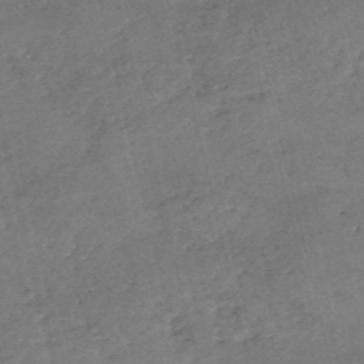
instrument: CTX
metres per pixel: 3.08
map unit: eHh
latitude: -55.0487
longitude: -91.0647
